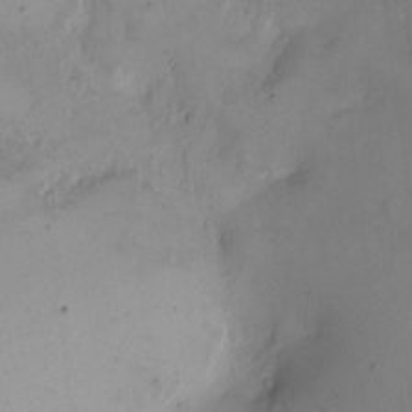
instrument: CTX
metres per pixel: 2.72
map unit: Nhe
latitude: -1.6344
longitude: -59.3293
